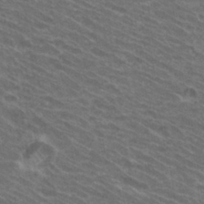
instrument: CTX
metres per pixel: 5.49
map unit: Hto
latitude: 33.6694
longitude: -40.9513
